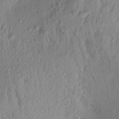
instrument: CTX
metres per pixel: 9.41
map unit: Aa
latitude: 18.8758
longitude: -147.1970
